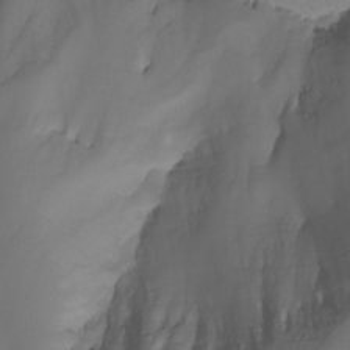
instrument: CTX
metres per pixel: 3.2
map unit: Nhu
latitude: -4.2550
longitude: -76.9136
